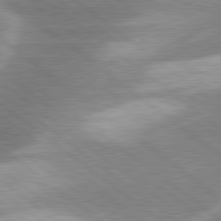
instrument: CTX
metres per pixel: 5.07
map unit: lApd
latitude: 80.1389
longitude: -118.8947
